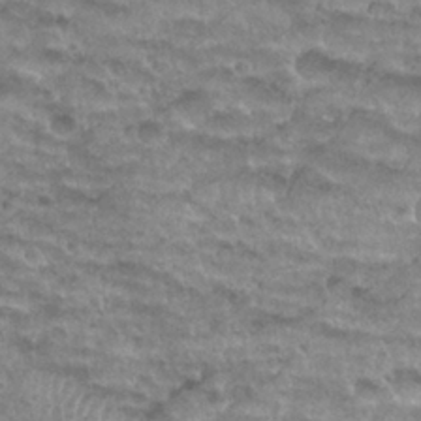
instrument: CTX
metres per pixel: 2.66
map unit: Nhu
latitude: 27.7450
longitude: -53.7072
